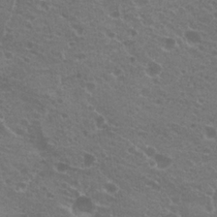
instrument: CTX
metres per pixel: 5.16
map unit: Hto
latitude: 20.7435
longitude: -34.0444
